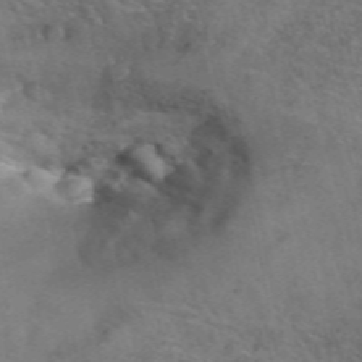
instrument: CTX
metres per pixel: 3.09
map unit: Hto
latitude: 39.1781
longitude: -41.4048
